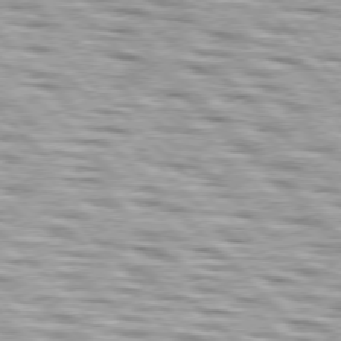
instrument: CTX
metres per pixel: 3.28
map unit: lApd
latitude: 76.7813
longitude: -58.3089
